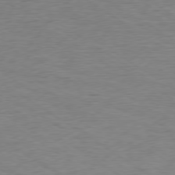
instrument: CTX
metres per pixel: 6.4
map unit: Hpe
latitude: -79.2565
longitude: 10.6519
